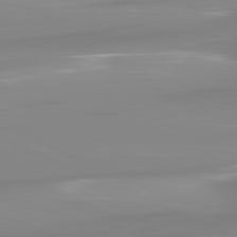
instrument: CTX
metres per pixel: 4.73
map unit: lApd
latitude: 81.8394
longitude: -148.5357
